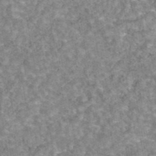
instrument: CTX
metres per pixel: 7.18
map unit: eAb
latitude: 44.0255
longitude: 107.0487
